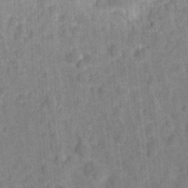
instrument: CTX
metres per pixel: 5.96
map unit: eHh
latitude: 7.4615
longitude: -75.7828
